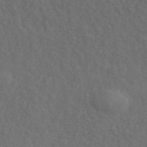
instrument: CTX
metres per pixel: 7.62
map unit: ANa
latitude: 42.4412
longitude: 51.5210
